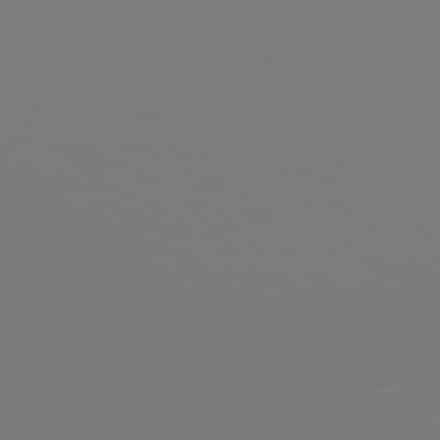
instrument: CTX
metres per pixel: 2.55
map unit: Hpe
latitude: 77.4993
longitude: -133.9528
